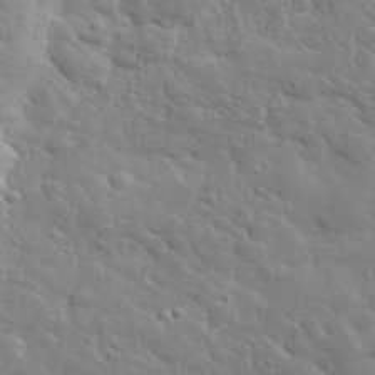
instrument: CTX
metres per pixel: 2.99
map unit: lHvf
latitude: 33.7828
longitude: -82.0444
